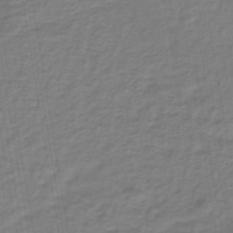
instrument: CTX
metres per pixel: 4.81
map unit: lHb
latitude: -42.6896
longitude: 71.3510
